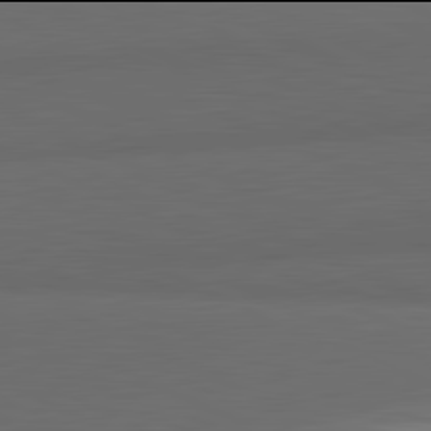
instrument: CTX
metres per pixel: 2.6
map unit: lApd
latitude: 81.9906
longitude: 157.8611
